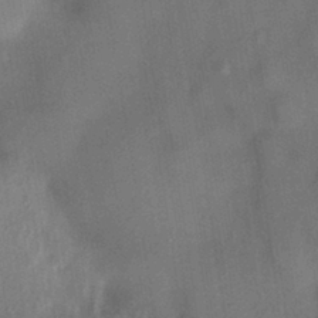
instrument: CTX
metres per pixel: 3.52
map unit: HNhu
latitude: 13.5938
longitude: 10.9353
